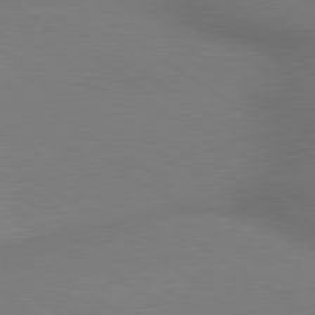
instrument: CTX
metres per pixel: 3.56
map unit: lApd
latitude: 79.6505
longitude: 178.5007
